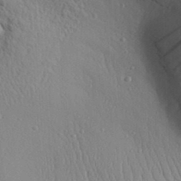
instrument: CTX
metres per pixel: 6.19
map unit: Aa
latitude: 30.9703
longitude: -139.9528
